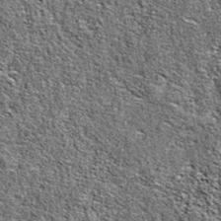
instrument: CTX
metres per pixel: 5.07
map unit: eAb
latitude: 38.1200
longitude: 105.6155
